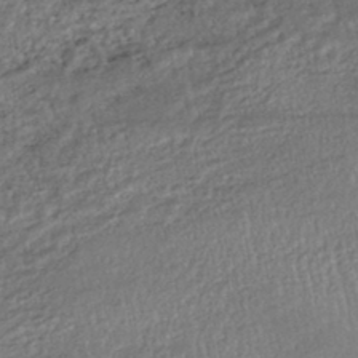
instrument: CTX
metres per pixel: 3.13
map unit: HNhu
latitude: -44.2362
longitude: 104.0094
